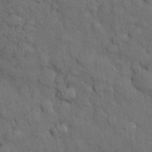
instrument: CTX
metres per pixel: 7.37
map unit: Nhu
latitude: 27.8395
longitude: -68.5546
